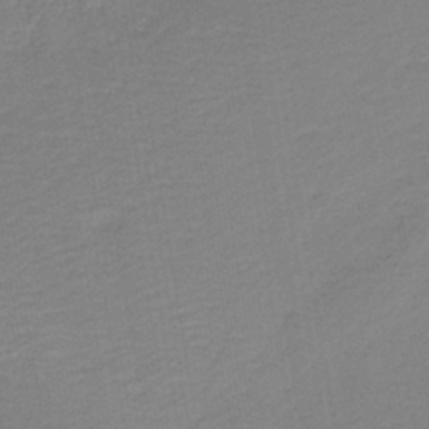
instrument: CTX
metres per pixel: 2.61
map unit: HNb
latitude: -40.9542
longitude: 51.0108
